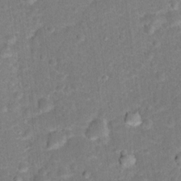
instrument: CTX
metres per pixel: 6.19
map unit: Hto
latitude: 16.8380
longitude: -42.5168
